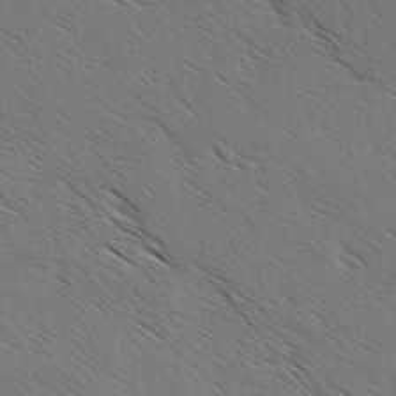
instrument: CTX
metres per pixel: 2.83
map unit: lAvf
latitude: -2.6140
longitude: -113.0647
